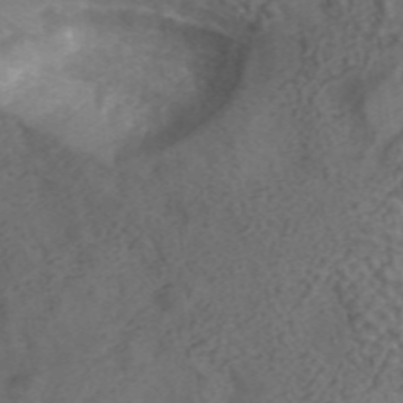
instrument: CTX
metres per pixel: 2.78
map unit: ANa
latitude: 43.6505
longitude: 26.3306
